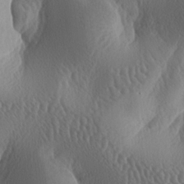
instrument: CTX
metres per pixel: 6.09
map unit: lAa
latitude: -7.2187
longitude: -128.6301
